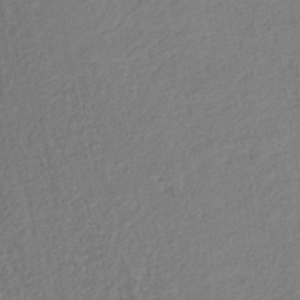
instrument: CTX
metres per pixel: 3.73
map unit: lHb
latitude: -37.4265
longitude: 68.6329
